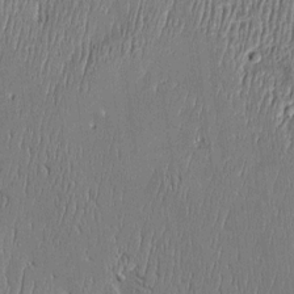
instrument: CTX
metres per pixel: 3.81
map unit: Htu
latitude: -5.4076
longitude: 175.4832
